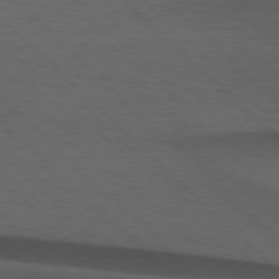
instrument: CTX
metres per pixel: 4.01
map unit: lApd
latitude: 75.5560
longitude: -83.7071
